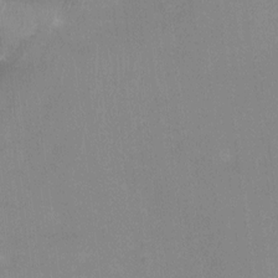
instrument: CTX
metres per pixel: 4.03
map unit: Ht
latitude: -0.9731
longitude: -20.3279
